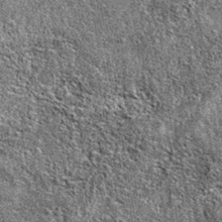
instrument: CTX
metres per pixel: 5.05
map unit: eAb
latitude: 37.2915
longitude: 105.6344
